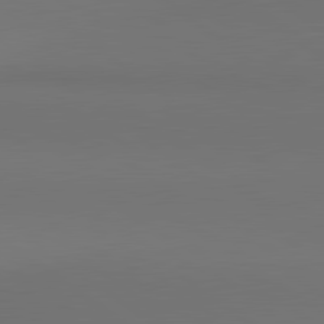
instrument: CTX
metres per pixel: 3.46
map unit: lApd
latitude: 81.1403
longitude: 154.0850
